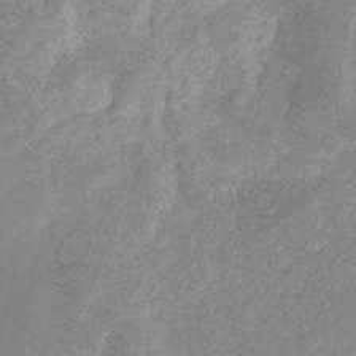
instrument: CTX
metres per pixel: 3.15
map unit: eHb
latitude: -31.6155
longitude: 68.7841
